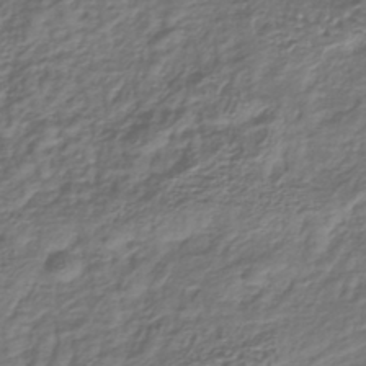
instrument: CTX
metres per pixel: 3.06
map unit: lHb
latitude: -39.7100
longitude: 71.6533
